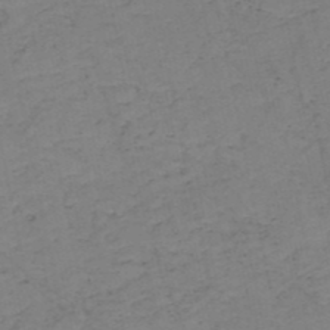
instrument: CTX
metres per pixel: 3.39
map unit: HNb
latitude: -50.4629
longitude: -51.8016
